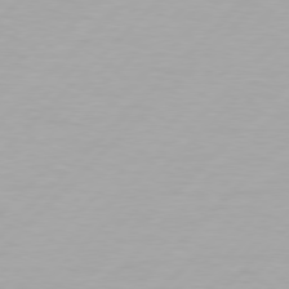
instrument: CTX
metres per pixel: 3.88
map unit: Hpe
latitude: 77.6694
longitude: -133.8394
